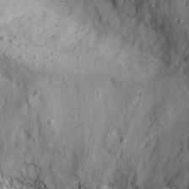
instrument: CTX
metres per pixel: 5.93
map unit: Ave
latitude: 21.8584
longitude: -131.4427
